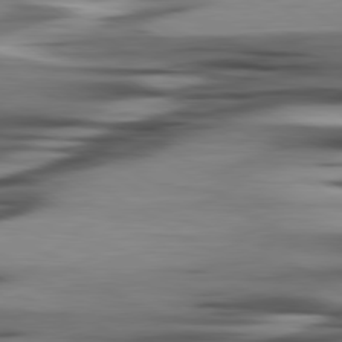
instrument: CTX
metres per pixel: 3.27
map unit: lApd
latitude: 80.4790
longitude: -121.4994
